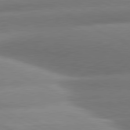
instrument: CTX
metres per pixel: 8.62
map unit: lApd
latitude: 81.0647
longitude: -159.2159
